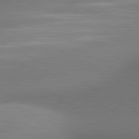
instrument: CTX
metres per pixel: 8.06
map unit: lApd
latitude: 81.1214
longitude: 135.4265
